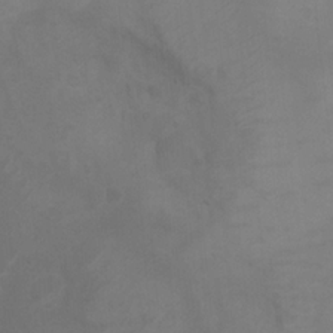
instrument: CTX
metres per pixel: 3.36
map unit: Nhu
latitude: 8.4790
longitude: -24.3467
